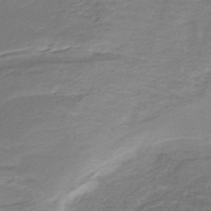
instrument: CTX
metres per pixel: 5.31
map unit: lHb
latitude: -40.1417
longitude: 53.2376
